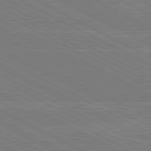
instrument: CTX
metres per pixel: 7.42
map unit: lApd
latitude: 80.6868
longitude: -127.6883
